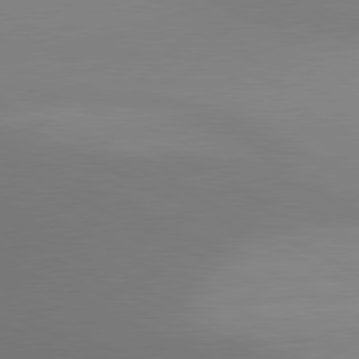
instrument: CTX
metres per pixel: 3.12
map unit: lApd
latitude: 80.7624
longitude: 131.9556
